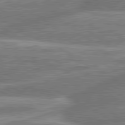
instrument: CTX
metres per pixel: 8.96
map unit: lApd
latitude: 81.0080
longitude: -165.9150
